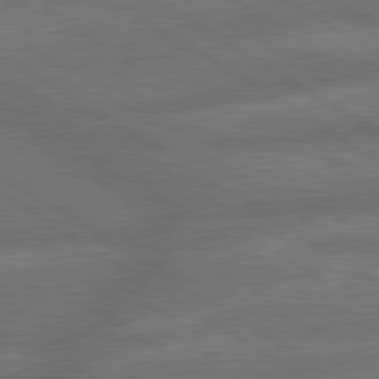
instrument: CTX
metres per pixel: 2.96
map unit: lApd
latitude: 79.7828
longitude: -165.4237
